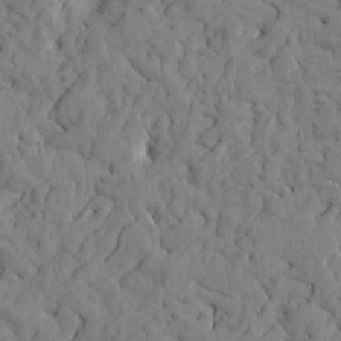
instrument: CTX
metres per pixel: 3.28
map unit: Htu
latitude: -1.6722
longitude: 179.6910
